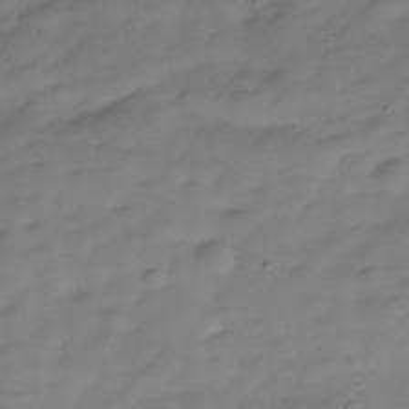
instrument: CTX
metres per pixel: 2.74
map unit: Hve
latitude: -30.1417
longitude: 91.5966
